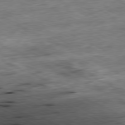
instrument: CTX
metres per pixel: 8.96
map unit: Ap
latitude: -80.8975
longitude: -91.7261
